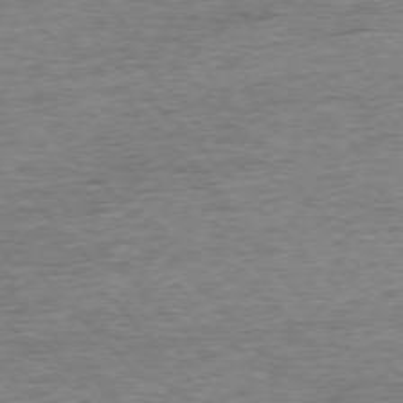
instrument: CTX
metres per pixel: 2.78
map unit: Ap
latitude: -76.7274
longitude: -97.3671
